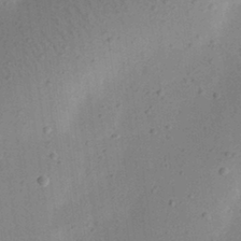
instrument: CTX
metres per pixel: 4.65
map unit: eHh
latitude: 24.6301
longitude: -70.1767
